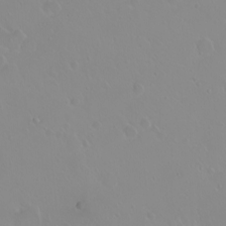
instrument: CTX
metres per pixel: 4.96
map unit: eHh
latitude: 1.6505
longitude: -54.8380
